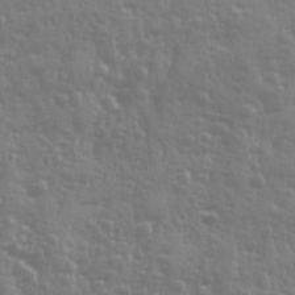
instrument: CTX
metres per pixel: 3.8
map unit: Ave
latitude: 12.5924
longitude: -103.5938
